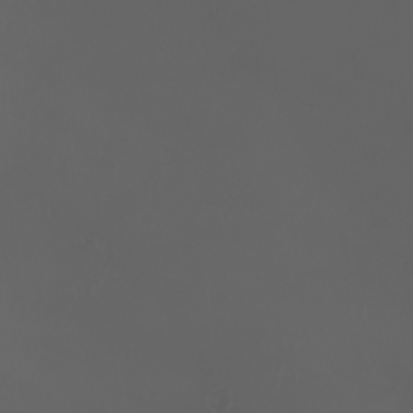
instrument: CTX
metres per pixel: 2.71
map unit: eHh
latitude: -3.0108
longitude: 19.8233
